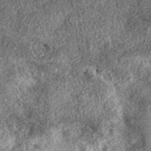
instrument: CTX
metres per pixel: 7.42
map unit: eAb
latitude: 39.3293
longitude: 106.5763
